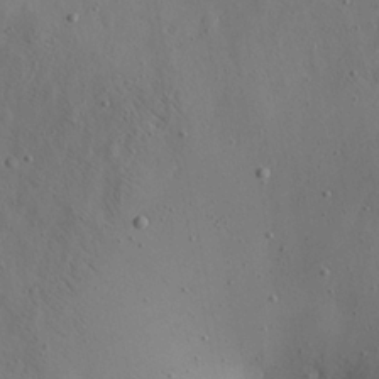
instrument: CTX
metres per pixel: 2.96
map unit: Aa
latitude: 22.7435
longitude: -142.5735
